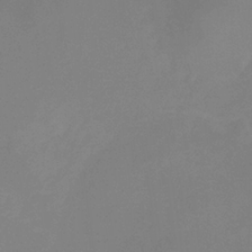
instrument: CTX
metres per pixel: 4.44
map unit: eHb
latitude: -30.5573
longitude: 72.5385
